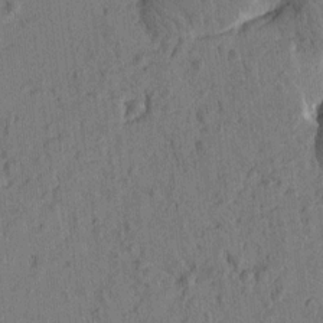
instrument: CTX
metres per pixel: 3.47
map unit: Htu
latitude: -1.2565
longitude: -176.4979
